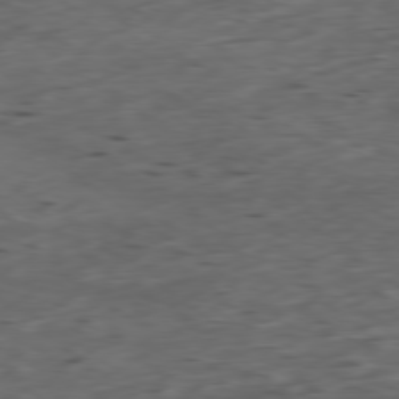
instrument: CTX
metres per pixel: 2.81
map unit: Ap
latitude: -79.3131
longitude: -58.4979
